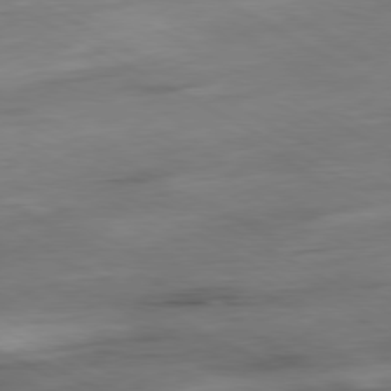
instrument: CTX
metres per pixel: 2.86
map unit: Ap
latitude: -80.5574
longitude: -83.5560
